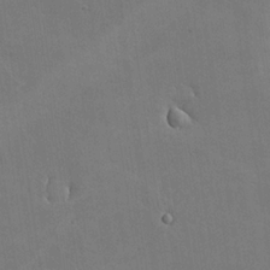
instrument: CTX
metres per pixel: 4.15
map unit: lHvf
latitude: -9.7666
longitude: -102.4412
